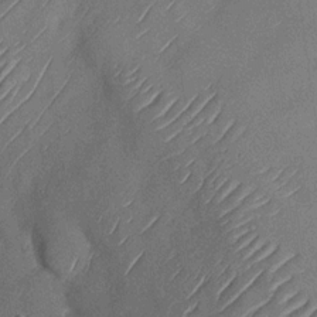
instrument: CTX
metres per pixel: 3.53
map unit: Nhu
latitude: -29.0864
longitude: -58.6113
